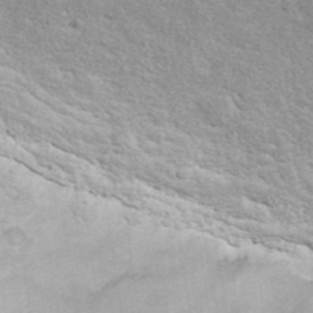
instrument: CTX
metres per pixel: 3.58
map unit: ANa
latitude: 40.4412
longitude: 20.3684
